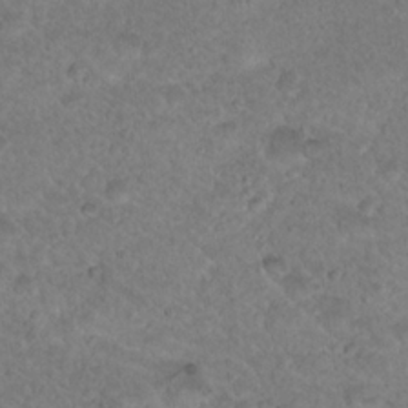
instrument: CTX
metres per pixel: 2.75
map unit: Nhu
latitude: 18.4412
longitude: -33.1025
